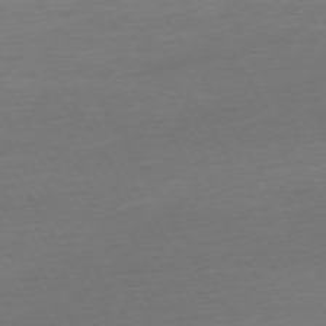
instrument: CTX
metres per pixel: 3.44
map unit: Ap
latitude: -74.8030
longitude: -68.8758
